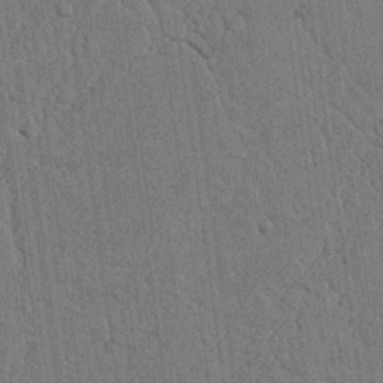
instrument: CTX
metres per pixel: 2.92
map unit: Nhu
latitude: 20.1767
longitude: -76.2900
